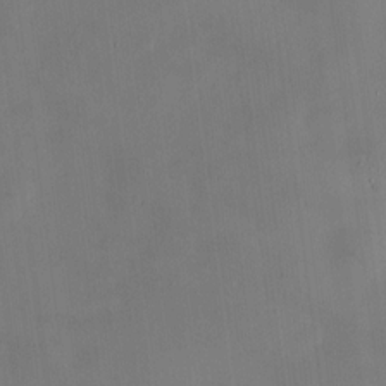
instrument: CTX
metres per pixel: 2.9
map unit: HNhu
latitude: 9.2348
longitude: 10.1984
